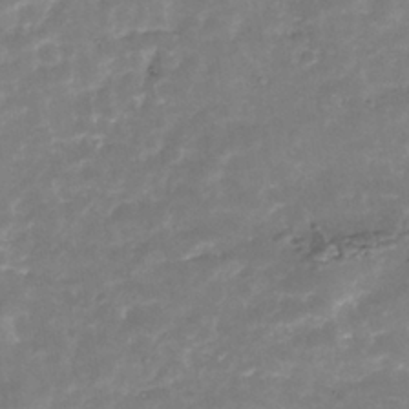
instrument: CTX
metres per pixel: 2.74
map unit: Nhu
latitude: -39.2943
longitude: -80.8569
